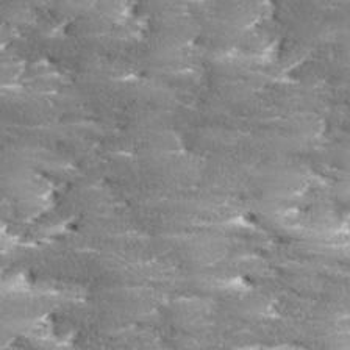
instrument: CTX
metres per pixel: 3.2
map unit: Ave
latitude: 17.7261
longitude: -136.7624
